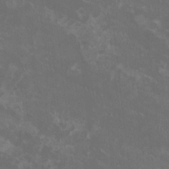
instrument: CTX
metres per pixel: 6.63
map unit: HNhu
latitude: 0.0255
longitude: -2.3089
